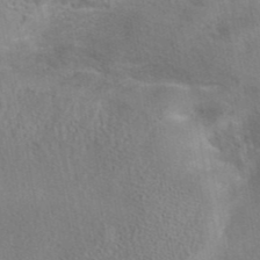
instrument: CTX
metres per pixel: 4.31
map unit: eAb
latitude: 42.5546
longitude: 104.2739
